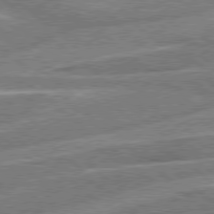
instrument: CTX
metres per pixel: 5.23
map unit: Hpe
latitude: 78.5168
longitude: -158.1578
